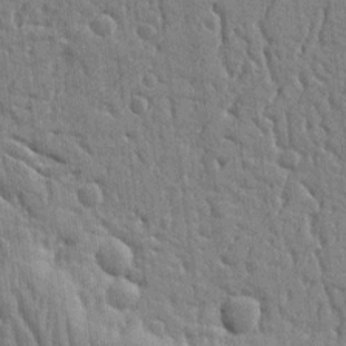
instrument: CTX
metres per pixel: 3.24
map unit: Ht
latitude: 10.7057
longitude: -77.3103
